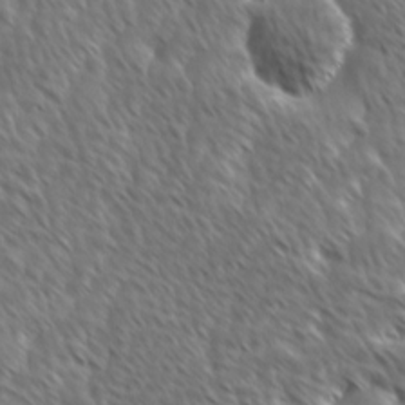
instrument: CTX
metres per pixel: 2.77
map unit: Ave
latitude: 9.0836
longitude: -106.1011
